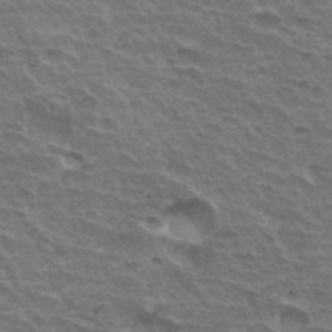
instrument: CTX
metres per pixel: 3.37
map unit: Hto
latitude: 33.8583
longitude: -42.8380
